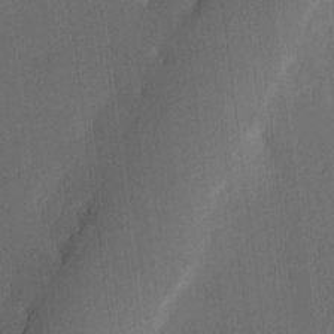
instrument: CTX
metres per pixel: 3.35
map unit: Ave
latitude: 13.5560
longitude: -106.7813
